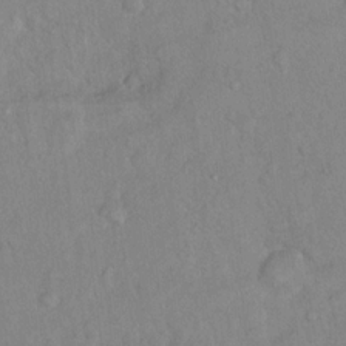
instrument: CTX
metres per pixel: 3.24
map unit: Nhu
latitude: 14.2334
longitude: -28.9891
